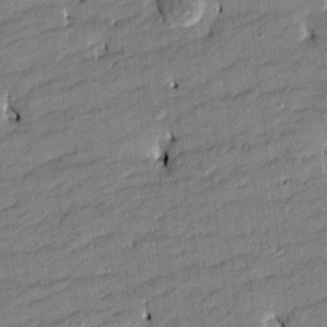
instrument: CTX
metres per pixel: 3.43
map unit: Htu
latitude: -8.6707
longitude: 177.0675
